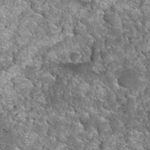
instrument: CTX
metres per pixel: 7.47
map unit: Nhu
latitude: 32.2711
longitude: -52.2522
